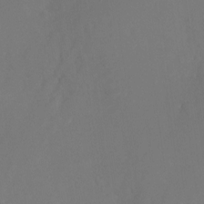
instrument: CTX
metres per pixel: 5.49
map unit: Nhu
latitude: -25.9178
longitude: -72.3468
